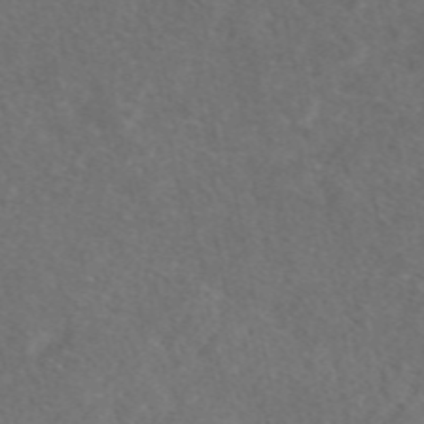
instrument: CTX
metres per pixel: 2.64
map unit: eAb
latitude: 47.7450
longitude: 117.0864
